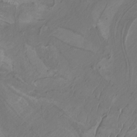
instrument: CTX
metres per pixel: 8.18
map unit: Nhu
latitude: -9.6344
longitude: -76.0255
